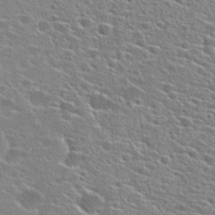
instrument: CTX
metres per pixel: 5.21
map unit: Hto
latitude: 24.1955
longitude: -44.6868
